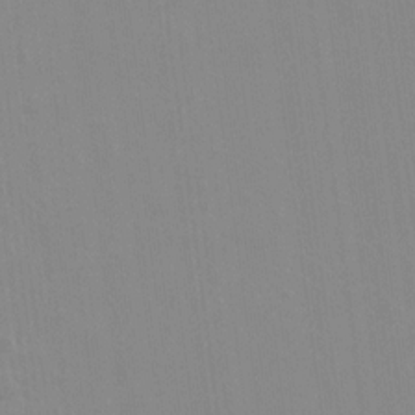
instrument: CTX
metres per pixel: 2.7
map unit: lAvf
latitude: 16.4034
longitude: -128.7813
